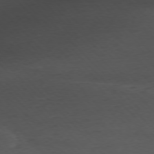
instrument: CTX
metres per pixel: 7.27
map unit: Ap
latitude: -77.3132
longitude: -82.8757
